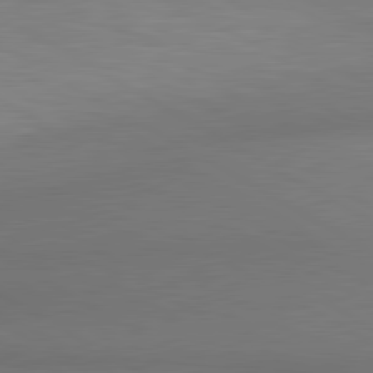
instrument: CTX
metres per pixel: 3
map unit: lApd
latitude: 80.5735
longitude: 134.0661
